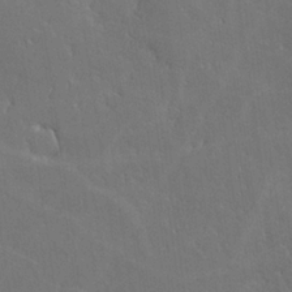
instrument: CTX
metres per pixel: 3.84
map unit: lHvf
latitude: -9.4454
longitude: -102.3845
